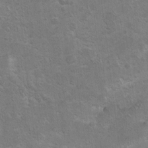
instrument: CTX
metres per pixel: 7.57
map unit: Ht
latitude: 4.0255
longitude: -27.7828
